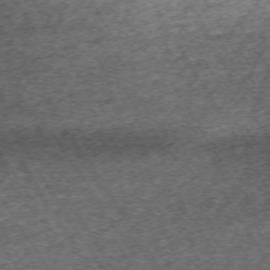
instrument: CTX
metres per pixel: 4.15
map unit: Hpe
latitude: -70.4629
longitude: 13.6344
